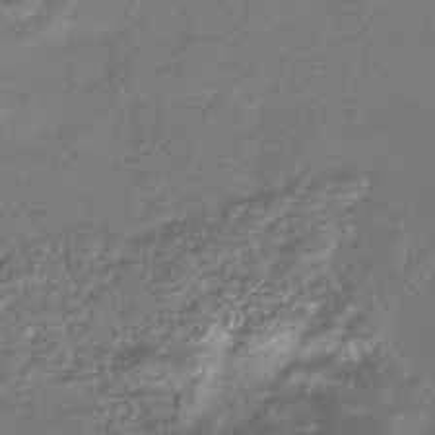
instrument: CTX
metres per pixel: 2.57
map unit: HNhu
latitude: -43.2753
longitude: 93.5399
